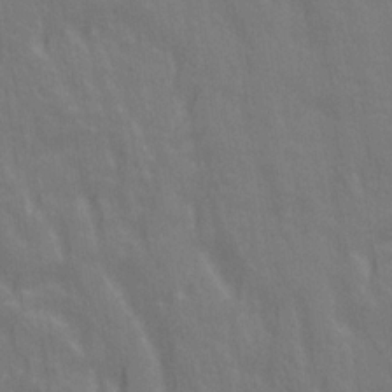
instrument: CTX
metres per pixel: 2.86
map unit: Ave
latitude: 20.7813
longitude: -134.3845
